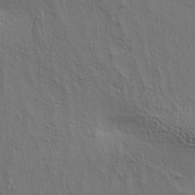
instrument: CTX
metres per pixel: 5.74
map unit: lAa
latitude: 4.5357
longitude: -112.9136
